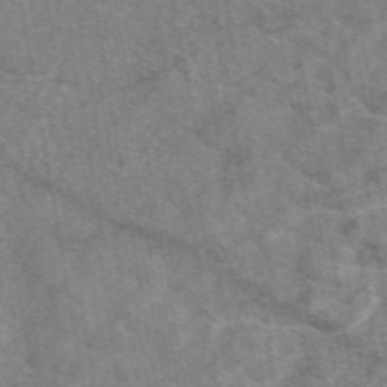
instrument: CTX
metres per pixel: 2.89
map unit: eAb
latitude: 49.0647
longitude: 110.9541
